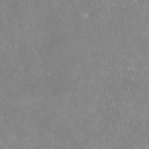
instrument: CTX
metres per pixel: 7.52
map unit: eAb
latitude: 45.6505
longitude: 124.4629
